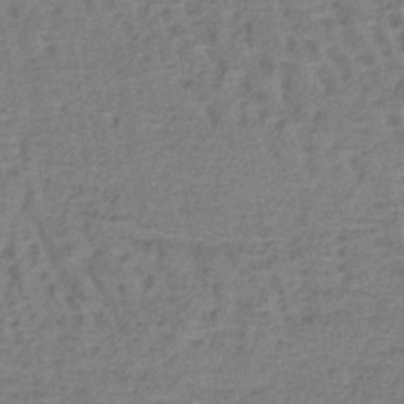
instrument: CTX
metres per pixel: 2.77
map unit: lHb
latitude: -40.3495
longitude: 59.5399
